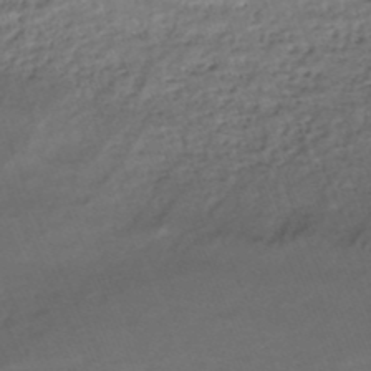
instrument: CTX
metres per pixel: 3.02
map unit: ANa
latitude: -40.9164
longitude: 102.7274
